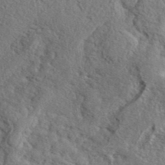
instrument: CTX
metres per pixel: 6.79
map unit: lHvf
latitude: 40.9891
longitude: -88.5546
